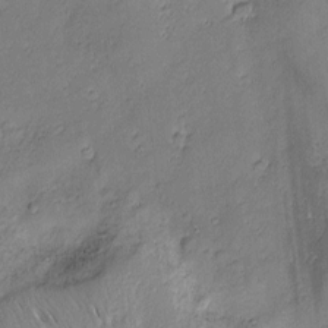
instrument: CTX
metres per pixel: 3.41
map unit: Nhu
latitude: -7.5966
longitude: -152.3656
